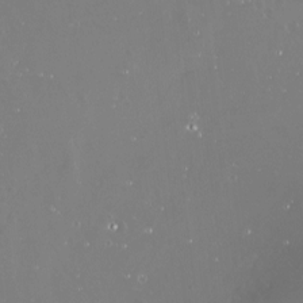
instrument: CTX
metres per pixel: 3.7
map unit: Nve
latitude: -18.3495
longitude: -59.9717
